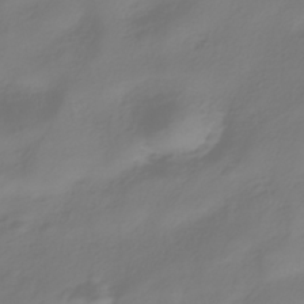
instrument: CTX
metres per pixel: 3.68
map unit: HNhu
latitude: -39.3888
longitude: 100.3306
